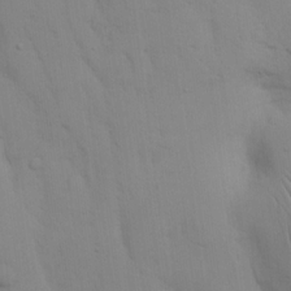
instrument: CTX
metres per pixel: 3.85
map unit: eHh
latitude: 16.8380
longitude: -62.8380
